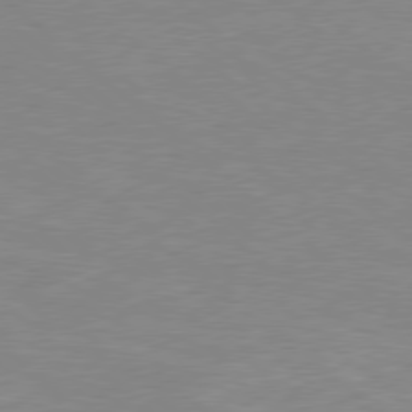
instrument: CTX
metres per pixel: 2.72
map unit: Hpe
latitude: 77.8961
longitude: -123.8394
